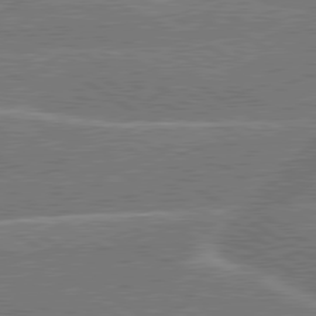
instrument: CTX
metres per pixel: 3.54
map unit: lApd
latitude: 79.8395
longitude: -145.8772
